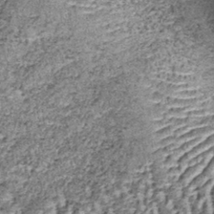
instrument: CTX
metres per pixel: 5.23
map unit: lHb
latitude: -38.1794
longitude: 65.2187
